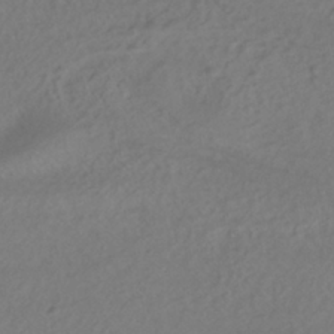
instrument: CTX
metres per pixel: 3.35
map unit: ANa
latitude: -38.3118
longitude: 94.7085
